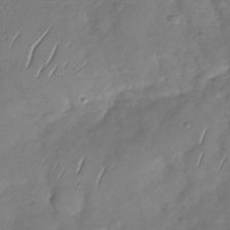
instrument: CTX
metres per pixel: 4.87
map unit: Nhu
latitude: -29.3132
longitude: -58.8758
